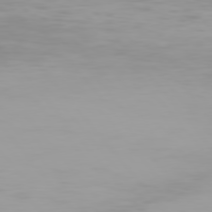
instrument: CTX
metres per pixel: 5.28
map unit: Hpe
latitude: 77.2159
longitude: -165.3860
